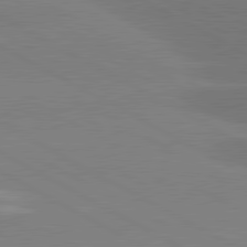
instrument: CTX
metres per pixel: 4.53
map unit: lApd
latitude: 80.9892
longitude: -152.9892
